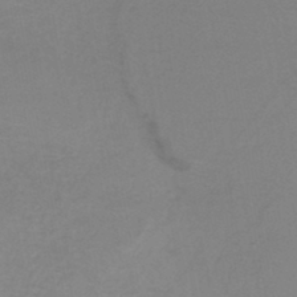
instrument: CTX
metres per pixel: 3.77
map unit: HNb
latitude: -46.1228
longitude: -40.8946
